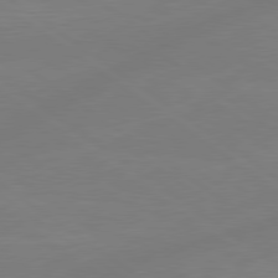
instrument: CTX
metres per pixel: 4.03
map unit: lApd
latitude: 79.0837
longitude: -149.5182
